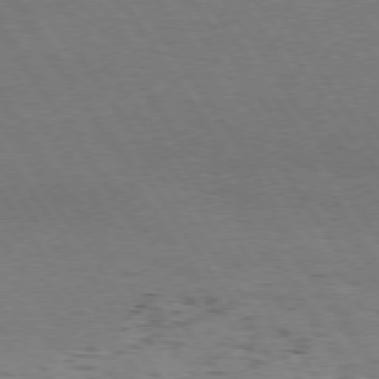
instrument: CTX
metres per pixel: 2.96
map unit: Hpe
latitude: 73.8962
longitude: -123.9150
